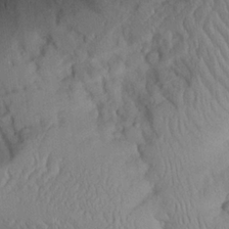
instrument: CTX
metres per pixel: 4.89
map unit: Aa
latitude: 24.5356
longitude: -132.9892
